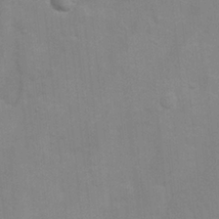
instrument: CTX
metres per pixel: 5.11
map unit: Nhu
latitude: 5.9150
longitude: -24.1388
